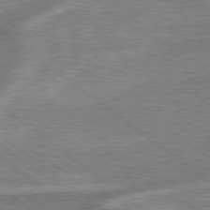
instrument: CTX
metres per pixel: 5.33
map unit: lApd
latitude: 79.2348
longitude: -170.4601
